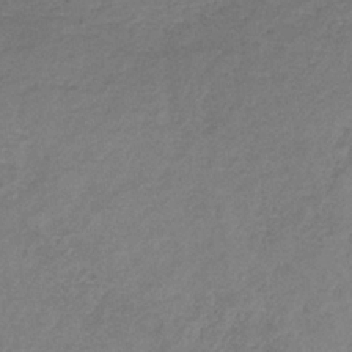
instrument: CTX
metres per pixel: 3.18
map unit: HNb
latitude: -33.4833
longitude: 56.5762
